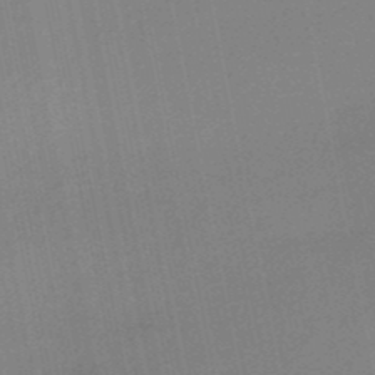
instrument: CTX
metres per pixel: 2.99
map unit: HNb
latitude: -50.0283
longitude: -42.7246
